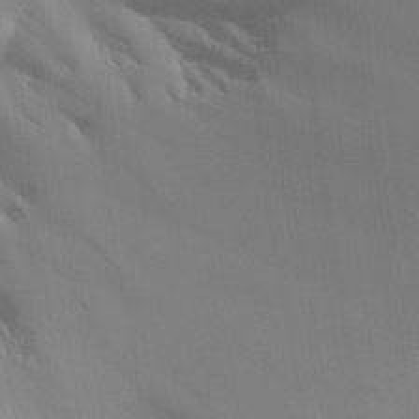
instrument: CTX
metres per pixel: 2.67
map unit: Aa
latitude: 26.2145
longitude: -131.2348
